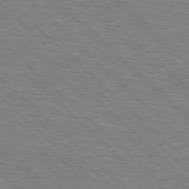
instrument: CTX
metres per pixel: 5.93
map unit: Hpe
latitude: 77.7449
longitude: -152.0255
